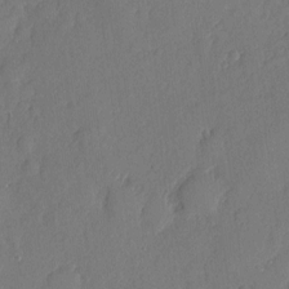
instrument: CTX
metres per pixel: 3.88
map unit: eHh
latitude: 5.7261
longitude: -74.8191
